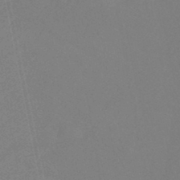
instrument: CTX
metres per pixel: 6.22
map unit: eHb
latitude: -45.4643
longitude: 87.3888
